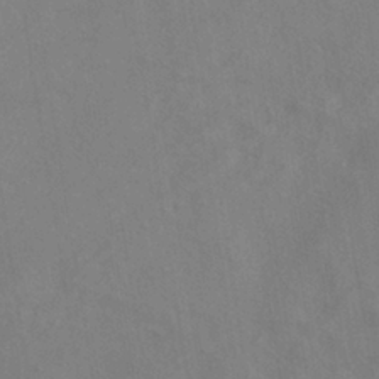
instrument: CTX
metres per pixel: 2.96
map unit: ANa
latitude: -38.4062
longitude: 95.8044
